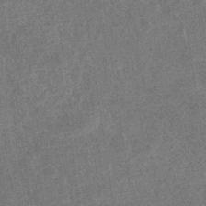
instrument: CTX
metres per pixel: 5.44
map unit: eHb
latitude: -35.8989
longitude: 78.5573
